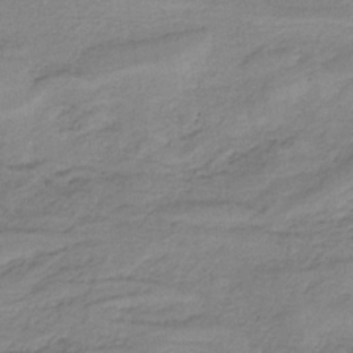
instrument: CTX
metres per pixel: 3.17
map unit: HNb
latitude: -34.2928
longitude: 59.2942
